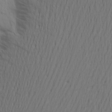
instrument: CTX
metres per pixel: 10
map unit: Aa
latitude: 18.0633
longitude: -144.8380
